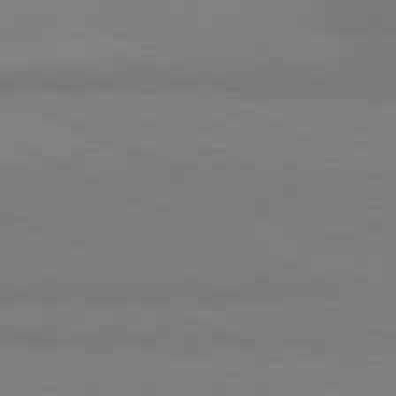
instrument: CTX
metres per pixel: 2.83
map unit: lApd
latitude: 81.2348
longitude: 156.4062
